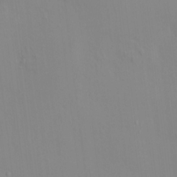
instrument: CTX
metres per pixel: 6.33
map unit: HNhu
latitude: 7.8016
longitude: 11.8045
